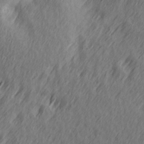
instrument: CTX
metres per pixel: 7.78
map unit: Ave
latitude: 13.9339
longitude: -106.1767
